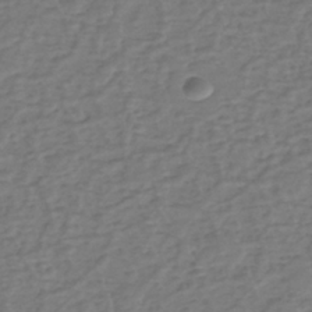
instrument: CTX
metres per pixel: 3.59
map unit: eHh
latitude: -39.6344
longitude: -28.0444
